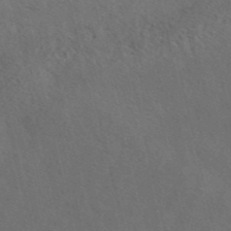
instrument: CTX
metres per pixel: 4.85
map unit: eAb
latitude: 42.6680
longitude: 108.7652
